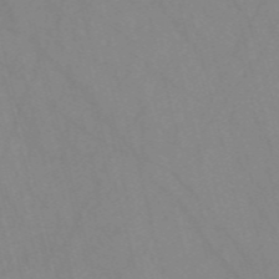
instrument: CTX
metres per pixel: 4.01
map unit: Nve
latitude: -57.4265
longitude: 63.6722
